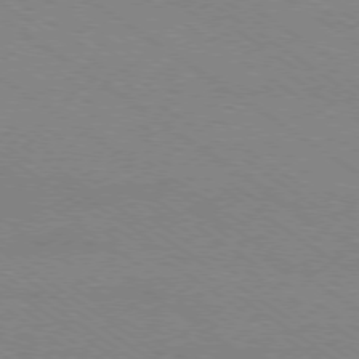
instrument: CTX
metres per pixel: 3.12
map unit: Ap
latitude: -78.8786
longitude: -85.4238
